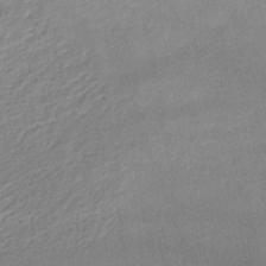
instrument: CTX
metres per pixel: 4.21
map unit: lHb
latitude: -45.5021
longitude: 61.7478
